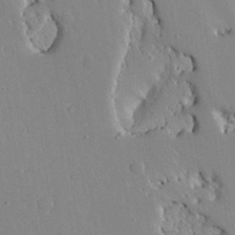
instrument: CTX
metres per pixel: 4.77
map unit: Aa
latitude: 27.8772
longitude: -128.8758
